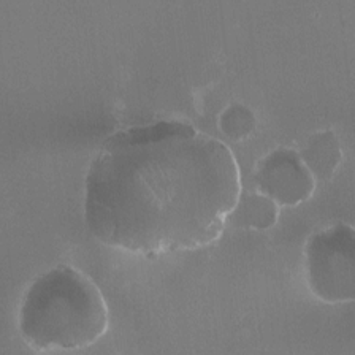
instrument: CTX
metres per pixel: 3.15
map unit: HNhu
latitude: -2.3684
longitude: -3.5749
